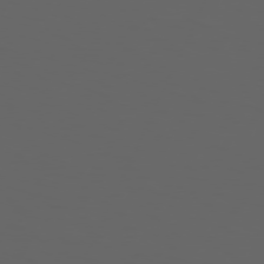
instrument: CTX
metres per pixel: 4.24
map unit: Hpe
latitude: 73.9717
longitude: -126.7057
